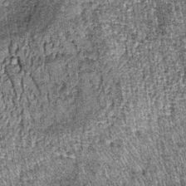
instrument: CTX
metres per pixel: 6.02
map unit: lHb
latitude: -37.8422
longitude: 67.7478
